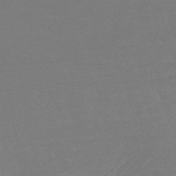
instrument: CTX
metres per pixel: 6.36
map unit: HNb
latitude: -49.2565
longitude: -48.8947
